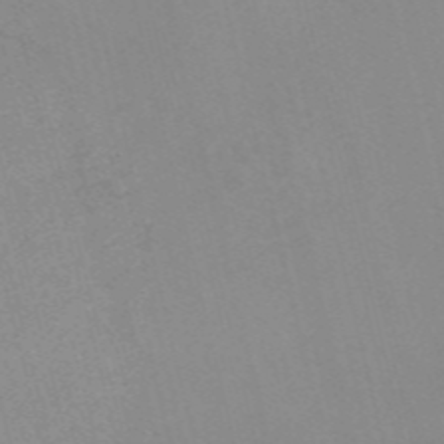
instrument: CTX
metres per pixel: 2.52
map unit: Nve
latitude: -56.6329
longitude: 51.5210
